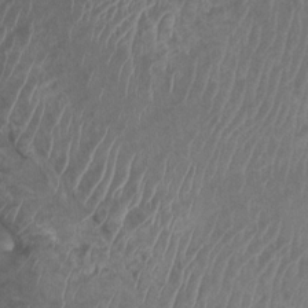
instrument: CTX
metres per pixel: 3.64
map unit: Ht
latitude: 2.4601
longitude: -19.8583
